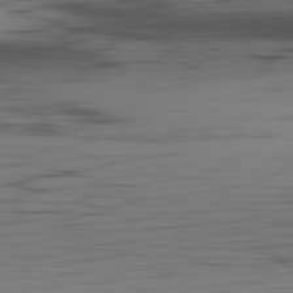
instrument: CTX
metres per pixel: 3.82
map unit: Hpe
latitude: -82.1039
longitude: 16.2362
